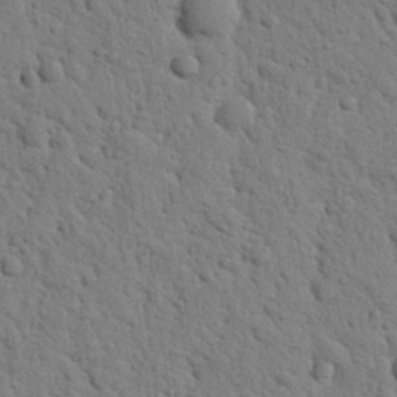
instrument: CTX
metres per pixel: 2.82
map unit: Nhu
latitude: 22.2333
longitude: -77.0269
